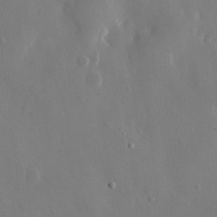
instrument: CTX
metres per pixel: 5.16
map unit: eHh
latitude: 12.9703
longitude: -71.5371
